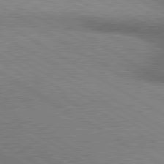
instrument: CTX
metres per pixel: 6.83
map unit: lApd
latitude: 80.3278
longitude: 164.1228
